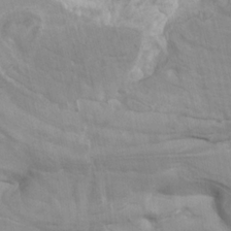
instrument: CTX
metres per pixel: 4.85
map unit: Nhu
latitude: -10.0850
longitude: -75.4804
